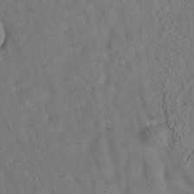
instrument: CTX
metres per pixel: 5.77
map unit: eAb
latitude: 34.7057
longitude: 108.9920
